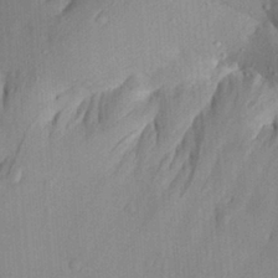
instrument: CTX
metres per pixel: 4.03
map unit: Aa
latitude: 29.5371
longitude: -132.7624
